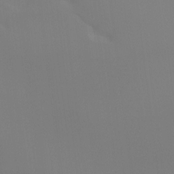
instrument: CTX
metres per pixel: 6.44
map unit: Htu
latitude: -15.3888
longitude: -48.0255
